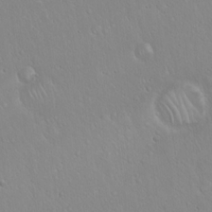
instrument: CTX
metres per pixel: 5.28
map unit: Hto
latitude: 17.1970
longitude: -56.8002
